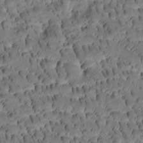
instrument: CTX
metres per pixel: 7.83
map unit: Htu
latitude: -3.4076
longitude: 171.7478
